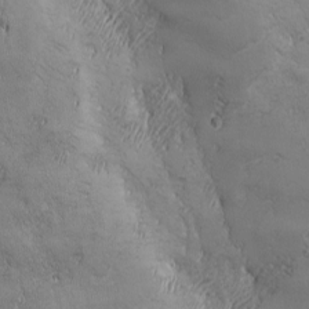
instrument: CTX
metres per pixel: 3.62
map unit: Ave
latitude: -6.9919
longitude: -121.4616
